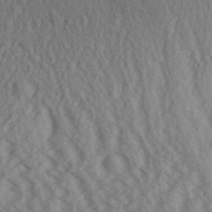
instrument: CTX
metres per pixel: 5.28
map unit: Aa
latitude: 30.5735
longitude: -138.5924
